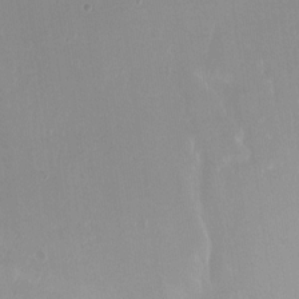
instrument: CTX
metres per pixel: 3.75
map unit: Hto
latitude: -10.5385
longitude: -36.9703
